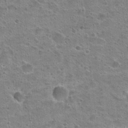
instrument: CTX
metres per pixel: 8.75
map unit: Hto
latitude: 23.0647
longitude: -49.1214
